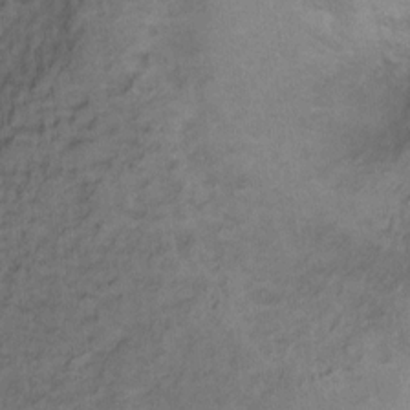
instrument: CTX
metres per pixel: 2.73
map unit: Hto
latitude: 6.3656
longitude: -37.9150
